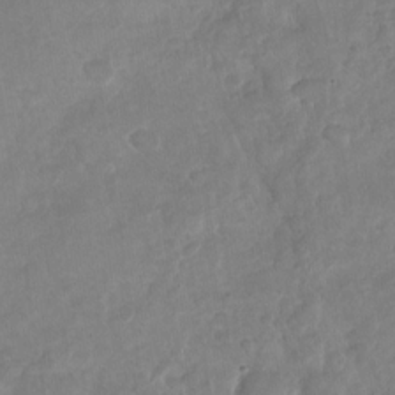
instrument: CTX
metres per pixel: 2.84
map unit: Nhu
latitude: -29.8611
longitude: -62.4790
